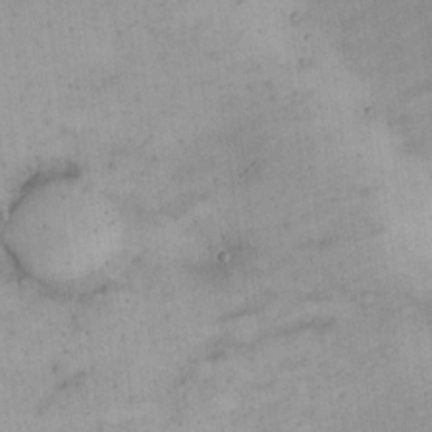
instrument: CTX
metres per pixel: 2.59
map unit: eHh
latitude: 13.8395
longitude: -62.8002
